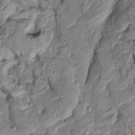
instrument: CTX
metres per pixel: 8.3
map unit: Htu
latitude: -6.5951
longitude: 154.6896
